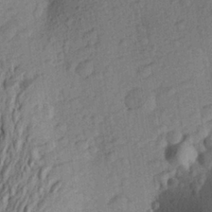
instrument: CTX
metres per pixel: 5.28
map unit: Aa
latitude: 25.8961
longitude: -145.3859
